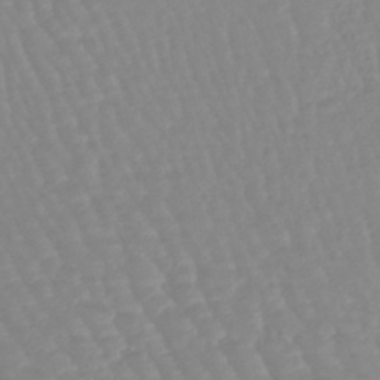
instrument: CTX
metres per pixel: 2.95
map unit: lHb
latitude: -45.2376
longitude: 79.6155
